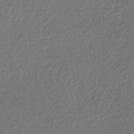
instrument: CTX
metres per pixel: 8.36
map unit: lHb
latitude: -39.3132
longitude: 68.8974
